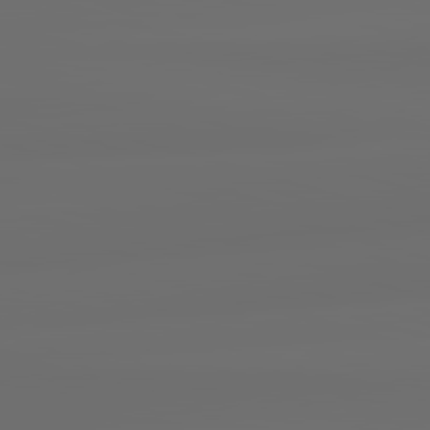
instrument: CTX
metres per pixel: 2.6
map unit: lApd
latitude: 83.5560
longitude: -127.0648
